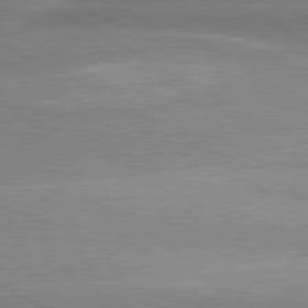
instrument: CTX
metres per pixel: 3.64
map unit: lApd
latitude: 80.3089
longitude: -135.3292
